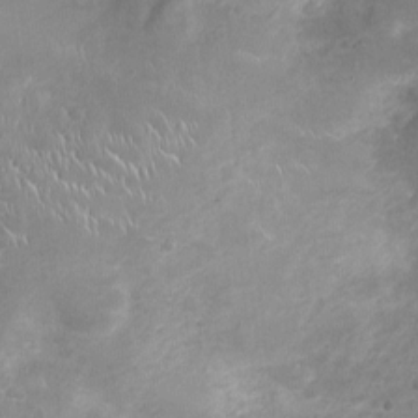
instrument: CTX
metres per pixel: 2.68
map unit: Ht
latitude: -4.5007
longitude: -15.7450
